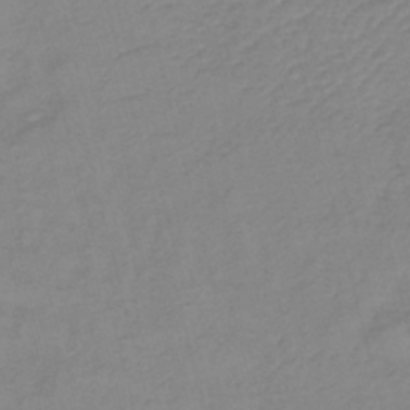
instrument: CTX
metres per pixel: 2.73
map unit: lHb
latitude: -40.6140
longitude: 76.0094
